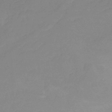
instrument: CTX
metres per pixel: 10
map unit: eHb
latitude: -30.7085
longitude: 72.5762
